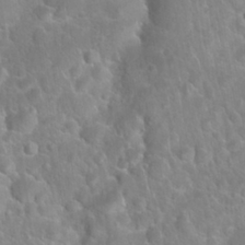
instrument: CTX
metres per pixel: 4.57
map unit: Nhu
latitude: 27.2726
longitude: -62.2145
